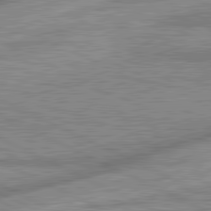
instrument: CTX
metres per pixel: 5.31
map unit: lApd
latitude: 81.6316
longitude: -166.7813
